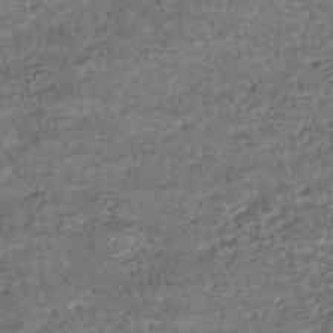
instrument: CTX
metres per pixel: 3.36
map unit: HNhu
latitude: -48.2929
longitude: 102.9353
